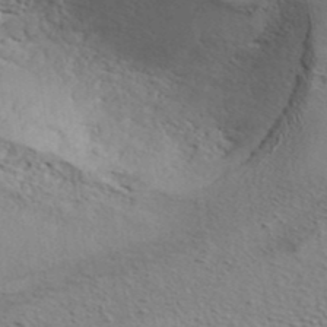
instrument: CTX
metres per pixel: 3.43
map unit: ANa
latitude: 41.6315
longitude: 55.5777
